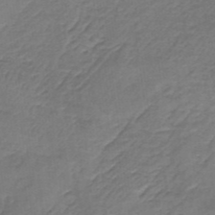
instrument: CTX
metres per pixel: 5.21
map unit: lHb
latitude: -37.2376
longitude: 59.0486
